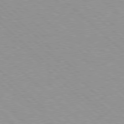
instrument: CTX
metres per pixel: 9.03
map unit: Hpe
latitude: 77.8394
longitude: -153.8017
